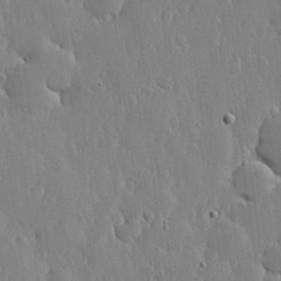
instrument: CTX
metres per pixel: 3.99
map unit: lHvf
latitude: 18.2711
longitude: -115.8205
